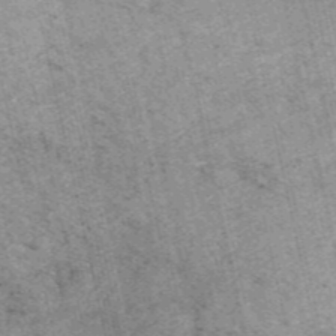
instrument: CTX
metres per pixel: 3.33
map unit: HNb
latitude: -53.5210
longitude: -38.2711
